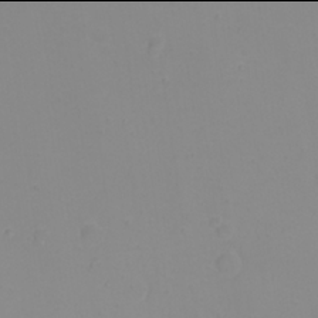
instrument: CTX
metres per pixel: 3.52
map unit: eHh
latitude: 21.9906
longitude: -63.8773
